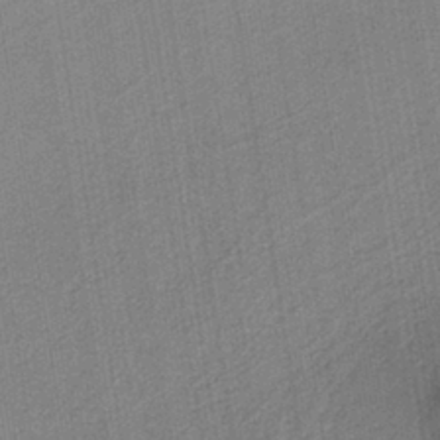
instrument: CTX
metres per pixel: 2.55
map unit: eAb
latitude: -38.3873
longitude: 51.8611
